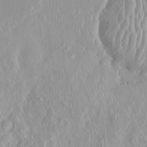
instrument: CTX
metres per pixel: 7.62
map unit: HNhu
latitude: 2.6679
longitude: 7.3698
